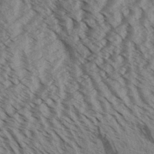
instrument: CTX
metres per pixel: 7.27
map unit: Aa
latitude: 31.8962
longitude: -138.5735
